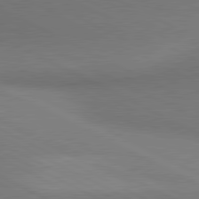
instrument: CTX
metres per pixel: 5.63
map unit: lApd
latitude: 80.8380
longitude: 139.5210
